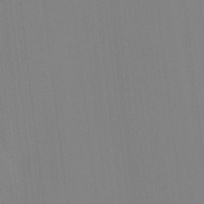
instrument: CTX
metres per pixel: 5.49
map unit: HNhu
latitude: 4.4034
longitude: 6.3873
